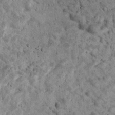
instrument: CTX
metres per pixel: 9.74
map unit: Ave
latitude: 17.5560
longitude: -134.3278
